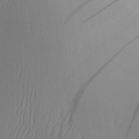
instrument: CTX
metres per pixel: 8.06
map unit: Aa
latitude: 30.2145
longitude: -140.9135
